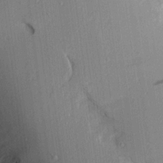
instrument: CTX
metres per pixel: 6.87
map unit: Aa
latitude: 16.3089
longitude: -148.1200
